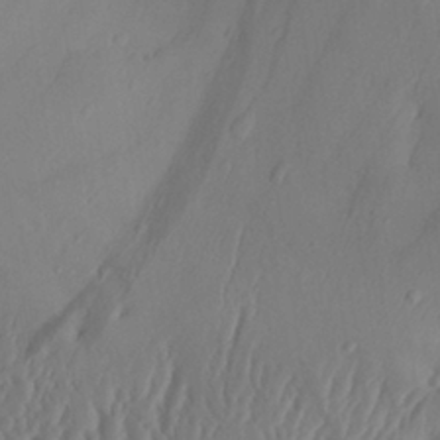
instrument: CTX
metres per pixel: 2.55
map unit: Aa
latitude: 29.8016
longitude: -134.0633
